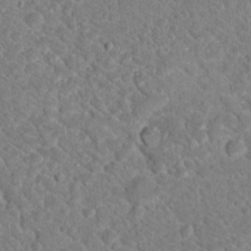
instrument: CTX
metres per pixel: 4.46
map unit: Hto
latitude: 18.8569
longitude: -33.3293
